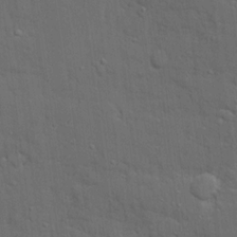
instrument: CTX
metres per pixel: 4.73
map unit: Ave
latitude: 19.6316
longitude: -128.7813
